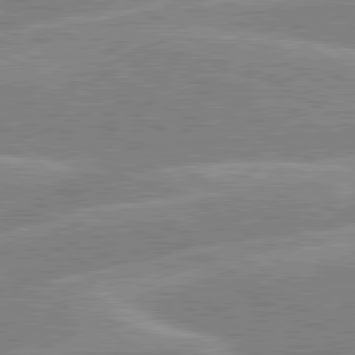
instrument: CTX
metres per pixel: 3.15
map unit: lApd
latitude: 80.1011
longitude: -131.8584
